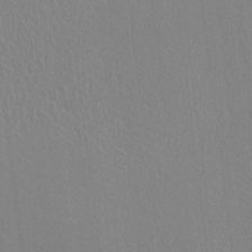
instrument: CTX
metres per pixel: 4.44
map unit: HNhu
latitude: -0.3496
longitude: -1.4237
